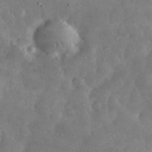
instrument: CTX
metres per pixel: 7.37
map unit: eHh
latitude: 34.1011
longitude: -69.1592
